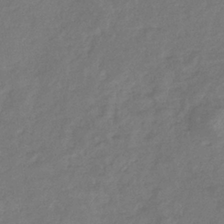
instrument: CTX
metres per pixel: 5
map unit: eHb
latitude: -34.5952
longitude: 75.8234
